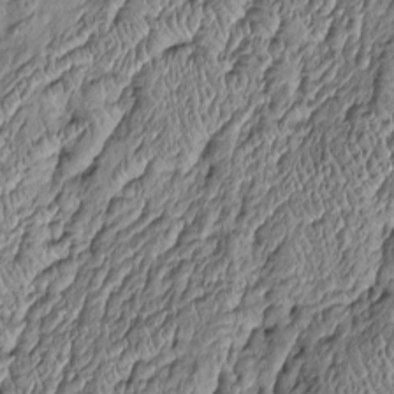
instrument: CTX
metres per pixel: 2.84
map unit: Htu
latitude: -6.2550
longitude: 156.7274
